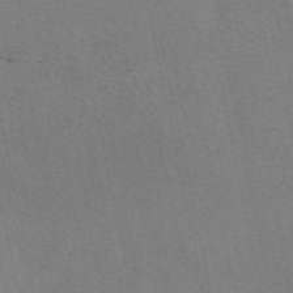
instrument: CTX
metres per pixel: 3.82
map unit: eAb
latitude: 50.9513
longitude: 109.0675
